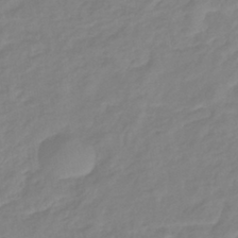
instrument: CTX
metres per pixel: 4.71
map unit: eHb
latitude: -40.9542
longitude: 80.9542
